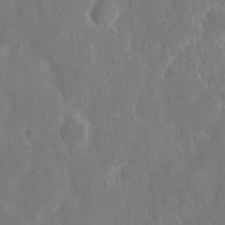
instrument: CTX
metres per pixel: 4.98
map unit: eHh
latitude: 7.9339
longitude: -70.7435
